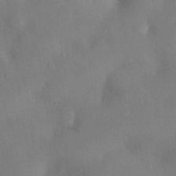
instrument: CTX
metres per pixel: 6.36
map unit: Nhu
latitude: 26.9325
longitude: -70.3278
